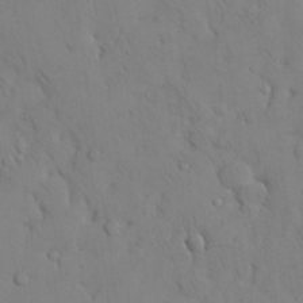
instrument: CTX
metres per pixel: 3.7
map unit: Nhu
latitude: 28.3845
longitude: -72.8380
